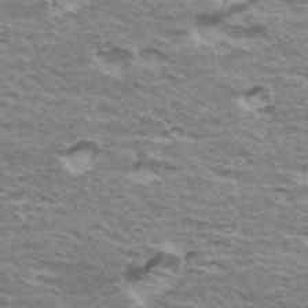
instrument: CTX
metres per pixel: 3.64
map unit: Hto
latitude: 35.6694
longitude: -42.8002
